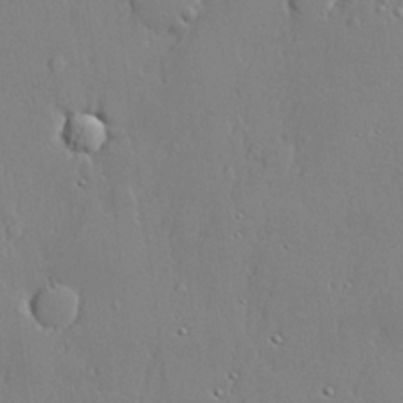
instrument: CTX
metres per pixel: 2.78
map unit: lHvf
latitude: 21.2726
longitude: 143.4076
